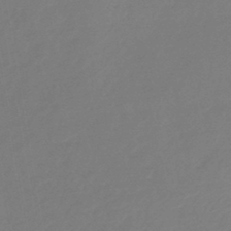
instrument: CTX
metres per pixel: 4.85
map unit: lHb
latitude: -44.7085
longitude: 59.7855
